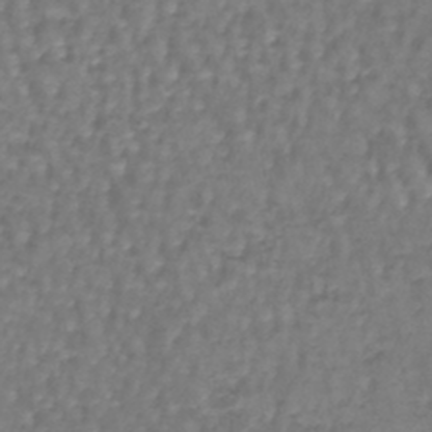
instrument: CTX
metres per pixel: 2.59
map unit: lHb
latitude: -43.5399
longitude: 73.1053
